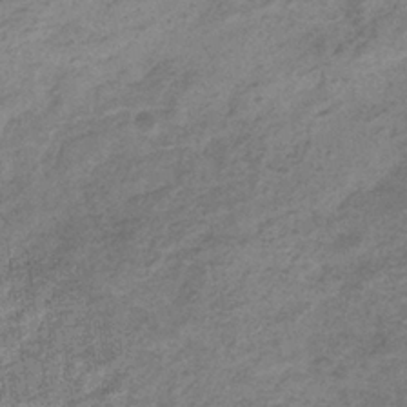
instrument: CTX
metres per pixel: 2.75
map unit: eHb
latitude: -36.1039
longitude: 80.2551
